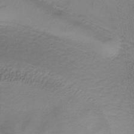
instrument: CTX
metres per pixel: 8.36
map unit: lHb
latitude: -35.2565
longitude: 70.6708
